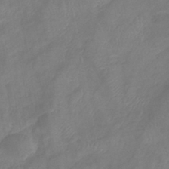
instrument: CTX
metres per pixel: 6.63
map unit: eHb
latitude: -37.5966
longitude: 76.4629
